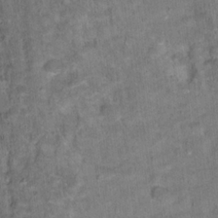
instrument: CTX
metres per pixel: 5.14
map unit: Hto
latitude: 17.6883
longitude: -36.7435
